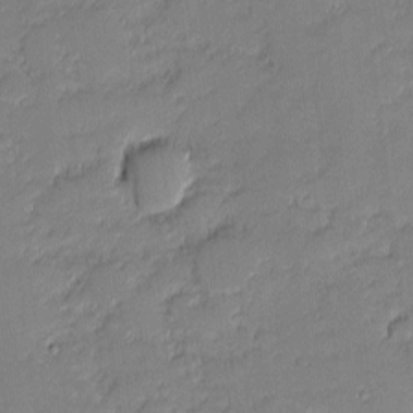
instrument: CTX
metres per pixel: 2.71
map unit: eHh
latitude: -1.6344
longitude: -82.8380
